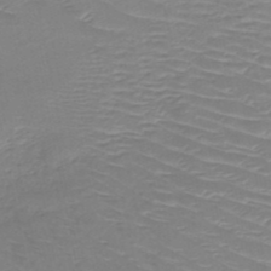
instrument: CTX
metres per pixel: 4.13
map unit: HNb
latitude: -49.4833
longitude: -47.1592
